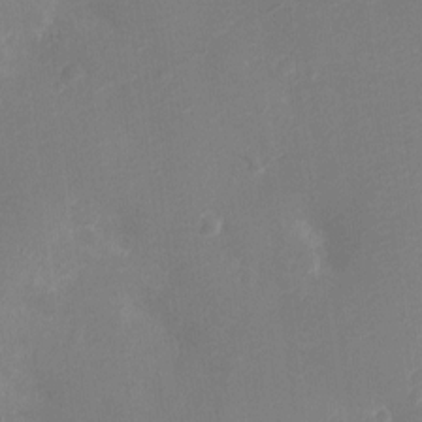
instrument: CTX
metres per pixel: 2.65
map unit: Ht
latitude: -11.6722
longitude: -23.5938
